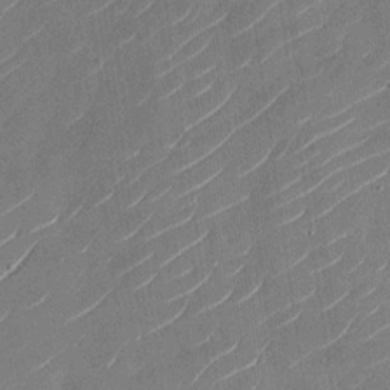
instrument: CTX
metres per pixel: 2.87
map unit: Nhu
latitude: -28.9353
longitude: -72.6302
